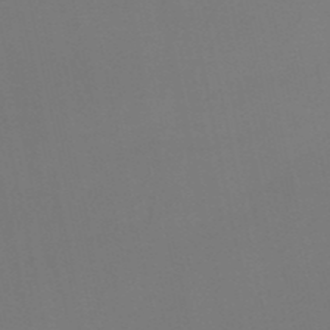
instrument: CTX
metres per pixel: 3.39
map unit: HNb
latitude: -51.3510
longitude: -46.7058
